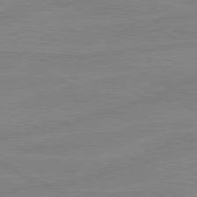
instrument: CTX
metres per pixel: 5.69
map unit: lApd
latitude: 81.0836
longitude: -176.8947
